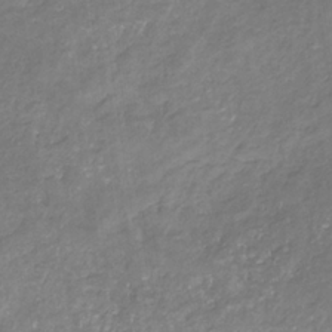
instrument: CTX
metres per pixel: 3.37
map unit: eHb
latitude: -30.9919
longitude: 67.4076
